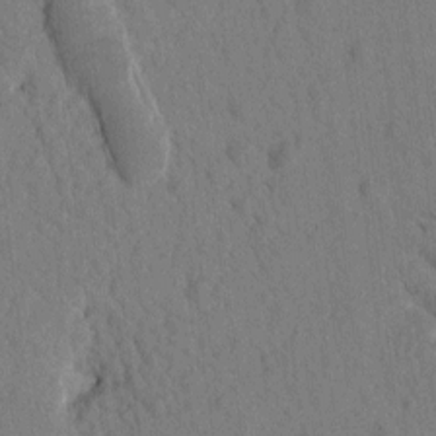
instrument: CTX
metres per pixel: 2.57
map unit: Htu
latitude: -1.7856
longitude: 172.5385
